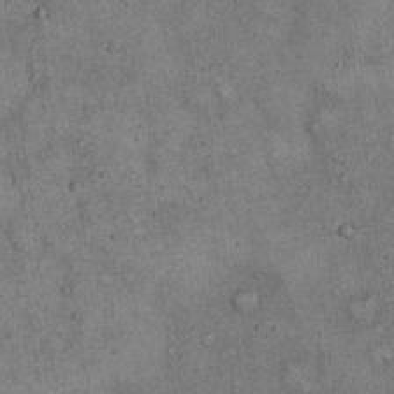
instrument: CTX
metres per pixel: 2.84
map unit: eHh
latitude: 16.7813
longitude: -62.0255
